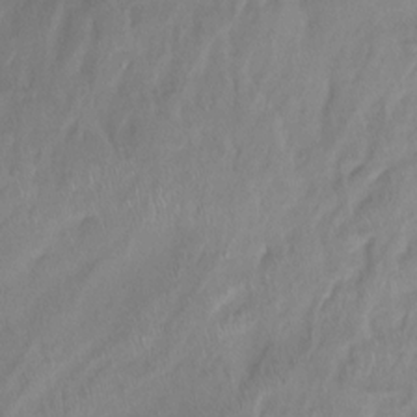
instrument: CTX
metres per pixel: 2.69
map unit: Htu
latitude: -14.5574
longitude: -44.7813
